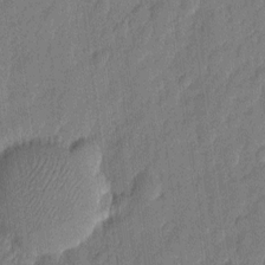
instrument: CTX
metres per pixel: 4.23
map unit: eHh
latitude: 6.9136
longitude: -74.2523
